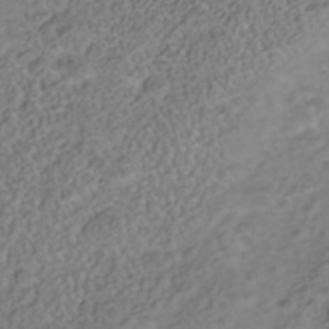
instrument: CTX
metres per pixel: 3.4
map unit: Nhe
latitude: -41.1242
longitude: -100.4979
